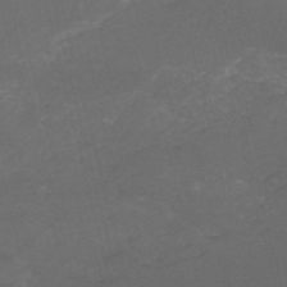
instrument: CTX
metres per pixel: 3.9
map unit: HNb
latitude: -54.4440
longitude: -36.1200
